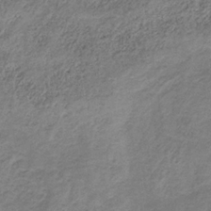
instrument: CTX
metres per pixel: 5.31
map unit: HNb
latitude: -32.1606
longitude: 61.3510
